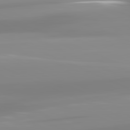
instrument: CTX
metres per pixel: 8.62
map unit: lApd
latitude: 81.7639
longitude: -148.9703
